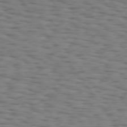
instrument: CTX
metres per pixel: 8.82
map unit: Hpe
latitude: 74.2523
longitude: -133.1970
